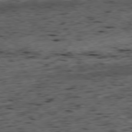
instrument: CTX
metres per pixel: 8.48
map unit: Ap
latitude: -78.9919
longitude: -89.7450
